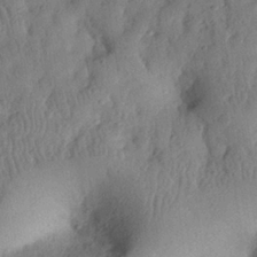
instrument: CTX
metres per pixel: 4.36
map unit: eHh
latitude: 25.8583
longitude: -75.7072
